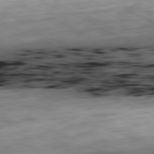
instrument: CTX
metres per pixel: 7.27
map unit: Ap
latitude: -81.2565
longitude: -69.4427
